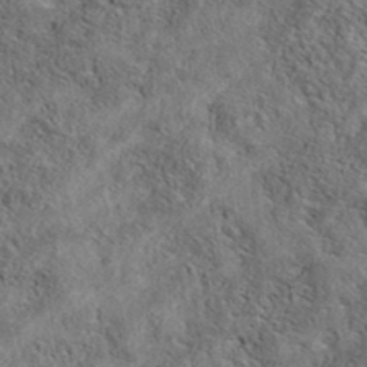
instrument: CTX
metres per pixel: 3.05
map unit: eAb
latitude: 38.6490
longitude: 112.3306
